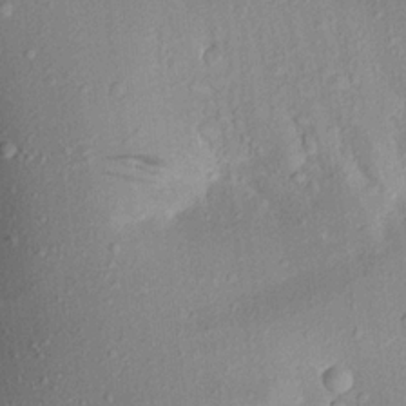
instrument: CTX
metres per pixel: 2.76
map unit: Aa
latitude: 19.7449
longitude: -147.4049
